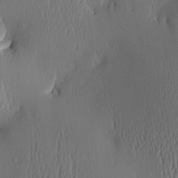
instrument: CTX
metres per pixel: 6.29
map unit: Aa
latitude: 26.7057
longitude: -133.7639
